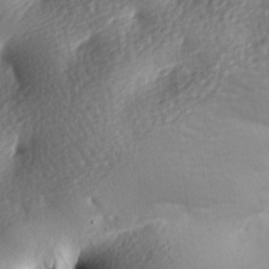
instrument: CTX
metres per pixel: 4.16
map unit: lAa
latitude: -8.6140
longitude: -126.0444
